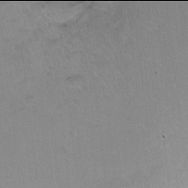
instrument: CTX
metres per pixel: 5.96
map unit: Ht
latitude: -6.0094
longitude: -36.1389
